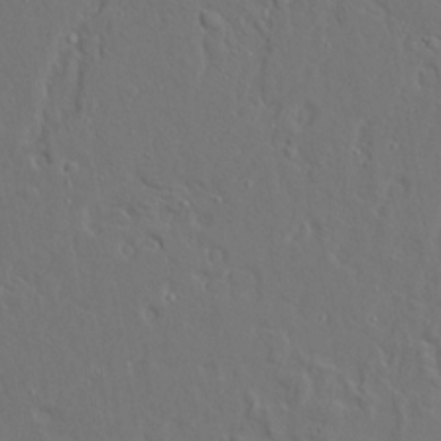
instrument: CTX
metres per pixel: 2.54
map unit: Aa
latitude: 9.2159
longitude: -132.4979
